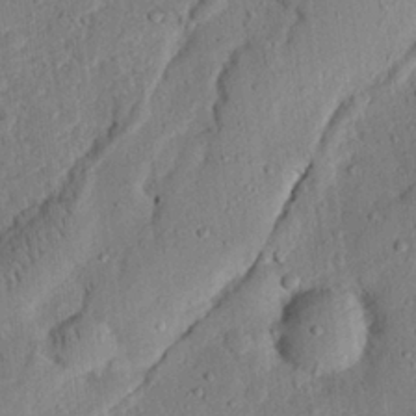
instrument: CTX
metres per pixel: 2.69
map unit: eHh
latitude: 24.9135
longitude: -80.9325
